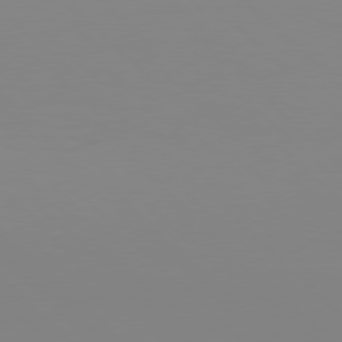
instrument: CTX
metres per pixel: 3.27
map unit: Hpe
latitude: 77.2348
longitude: -132.5168
